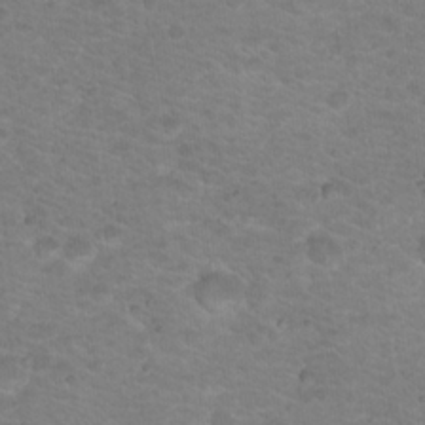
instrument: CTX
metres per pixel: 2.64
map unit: Nhu
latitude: 18.2522
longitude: -32.0444
